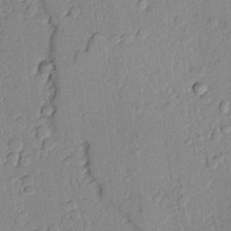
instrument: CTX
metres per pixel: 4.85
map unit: lAvf
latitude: 24.8191
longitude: -110.1956
